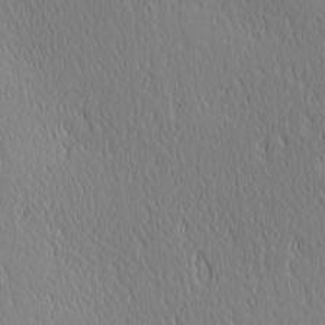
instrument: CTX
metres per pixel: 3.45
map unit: lAa
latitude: 1.6127
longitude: -115.7260
